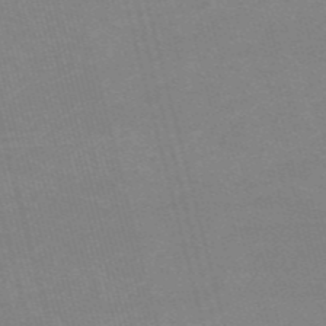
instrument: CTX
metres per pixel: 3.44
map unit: HNb
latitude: -54.7652
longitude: -45.1025
